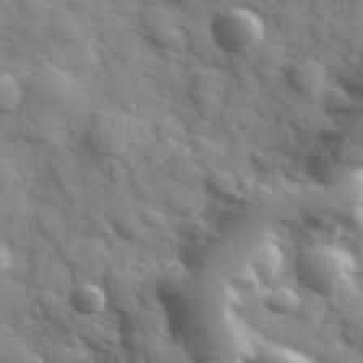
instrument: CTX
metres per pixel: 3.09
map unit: Hve
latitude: 32.3467
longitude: 150.6141
